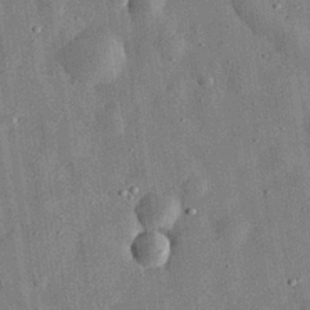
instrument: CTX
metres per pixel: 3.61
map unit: eHh
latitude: 32.0822
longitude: -76.4223
